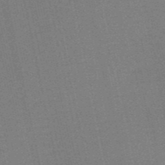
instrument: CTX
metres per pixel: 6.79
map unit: HNb
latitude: -52.5195
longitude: -47.7261
